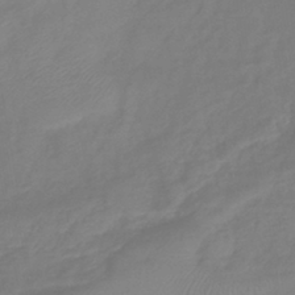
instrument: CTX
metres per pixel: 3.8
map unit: lHb
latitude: -42.1416
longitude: 81.4077
